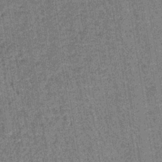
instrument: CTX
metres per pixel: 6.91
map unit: lHb
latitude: -39.6533
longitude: 60.3306
